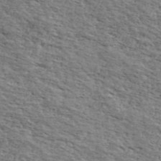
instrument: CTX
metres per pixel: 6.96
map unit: Ave
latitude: 41.4237
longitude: -110.0255
